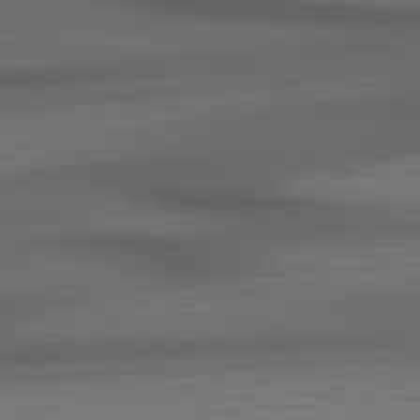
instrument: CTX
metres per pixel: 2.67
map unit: lApd
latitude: 79.1214
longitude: -118.7624
